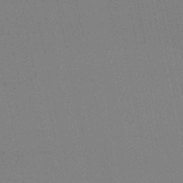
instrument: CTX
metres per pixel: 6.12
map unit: lHb
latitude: -48.2929
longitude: 69.0297
